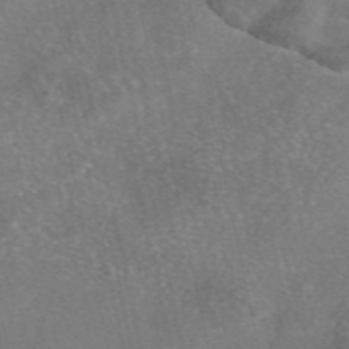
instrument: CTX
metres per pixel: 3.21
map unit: eAb
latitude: 46.9514
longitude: 104.9730
